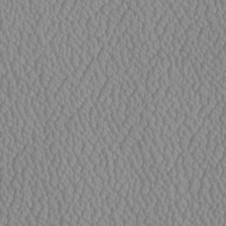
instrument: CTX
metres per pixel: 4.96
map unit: Htu
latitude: -6.6707
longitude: 156.3495
